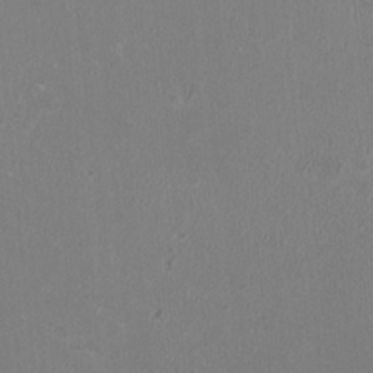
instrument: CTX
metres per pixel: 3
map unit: HNhu
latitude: -2.2361
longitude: -1.4237
